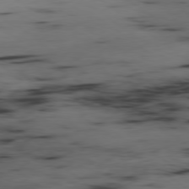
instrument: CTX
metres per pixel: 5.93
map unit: Ap
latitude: -79.2565
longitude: -73.4427
